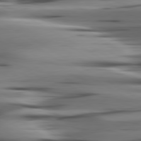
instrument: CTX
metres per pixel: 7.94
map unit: lApd
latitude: 80.5357
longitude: -122.2145
